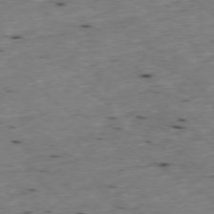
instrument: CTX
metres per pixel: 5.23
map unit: Ap
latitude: -77.3699
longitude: -89.3860
